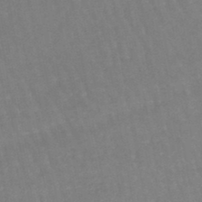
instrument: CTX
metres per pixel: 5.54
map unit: eHb
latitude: -45.8800
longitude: 80.1228
